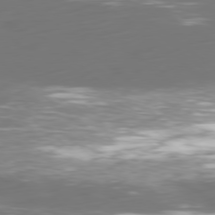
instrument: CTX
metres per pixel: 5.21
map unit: Ap
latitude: -79.5399
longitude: -61.1592
